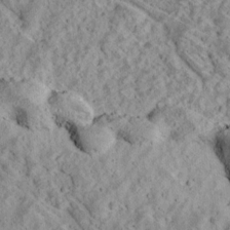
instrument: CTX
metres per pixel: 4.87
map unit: Ave
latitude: 18.5545
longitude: -134.4412
